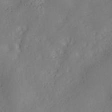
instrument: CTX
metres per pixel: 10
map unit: ANa
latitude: 40.8757
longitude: 53.4265
